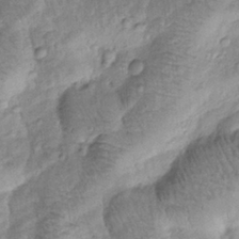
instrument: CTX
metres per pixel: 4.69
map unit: Htu
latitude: -0.3873
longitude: 173.2754
